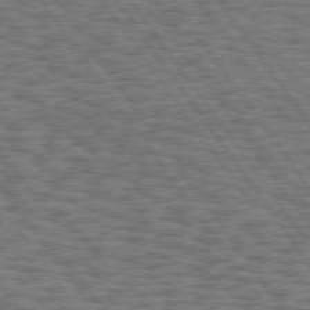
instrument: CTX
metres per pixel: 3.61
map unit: Hpe
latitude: 75.0270
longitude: -135.8772
